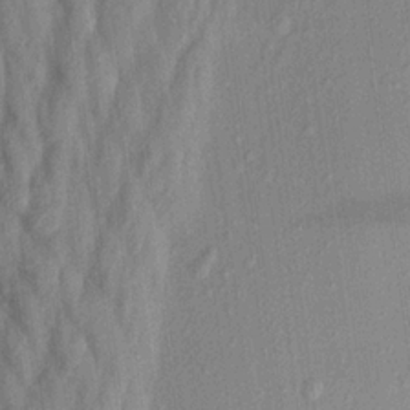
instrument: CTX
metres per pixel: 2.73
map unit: Aa
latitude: 20.3090
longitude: -147.2726
